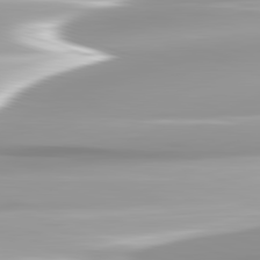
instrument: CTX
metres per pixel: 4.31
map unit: lApd
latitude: 82.7435
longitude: -139.4426
